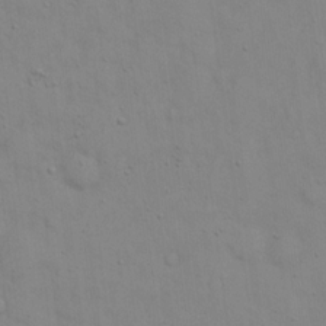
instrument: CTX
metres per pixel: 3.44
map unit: eHh
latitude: 16.0444
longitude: -62.6491
